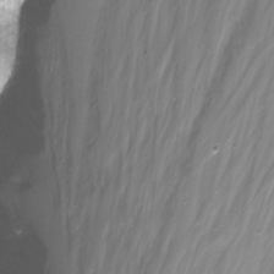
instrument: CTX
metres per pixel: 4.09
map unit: Nhu
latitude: -12.4818
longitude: -60.5545
